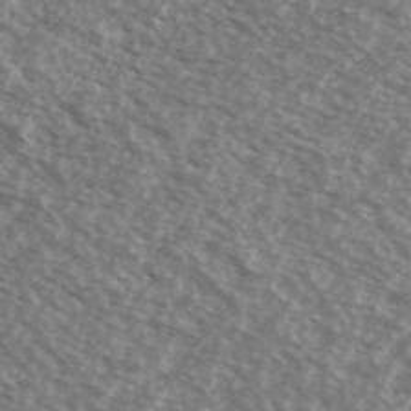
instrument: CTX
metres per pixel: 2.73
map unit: Ave
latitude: 39.0647
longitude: -111.3104
